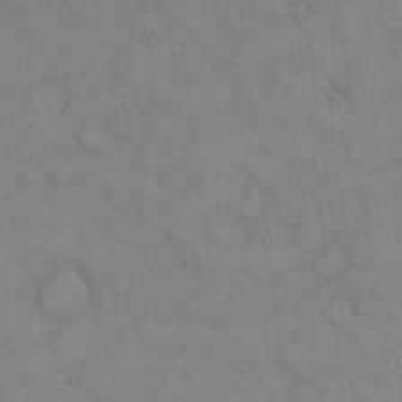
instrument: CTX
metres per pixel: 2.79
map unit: Hto
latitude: 14.3657
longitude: -60.5168
